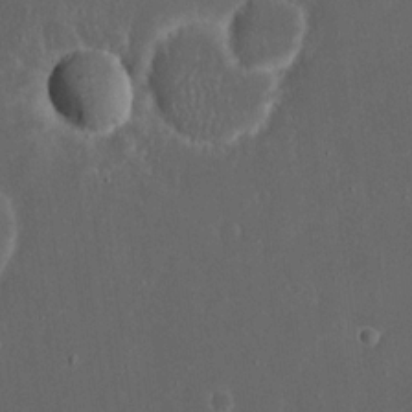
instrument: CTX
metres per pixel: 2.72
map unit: eHh
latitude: 17.2159
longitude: -73.5183
